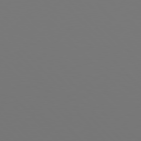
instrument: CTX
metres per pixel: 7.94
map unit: Hpe
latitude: 78.1389
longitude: -166.2522
